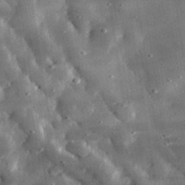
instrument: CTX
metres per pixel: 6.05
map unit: lHvf
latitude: 31.3860
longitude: -88.5735
